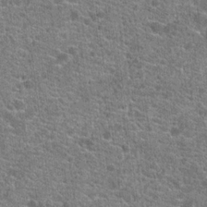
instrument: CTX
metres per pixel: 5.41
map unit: Hto
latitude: 20.3656
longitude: -43.5938
